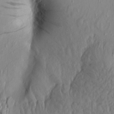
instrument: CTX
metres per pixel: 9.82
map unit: Aa
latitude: 16.2900
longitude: -146.1011
